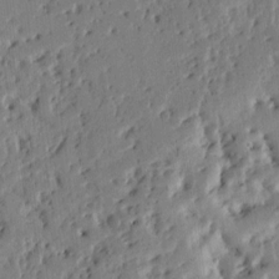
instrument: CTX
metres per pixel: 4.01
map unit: Ht
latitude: 10.4223
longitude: -77.8016
